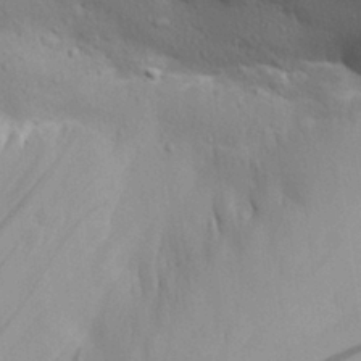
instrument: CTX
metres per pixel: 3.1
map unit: Aa
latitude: 29.2726
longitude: -132.7057
